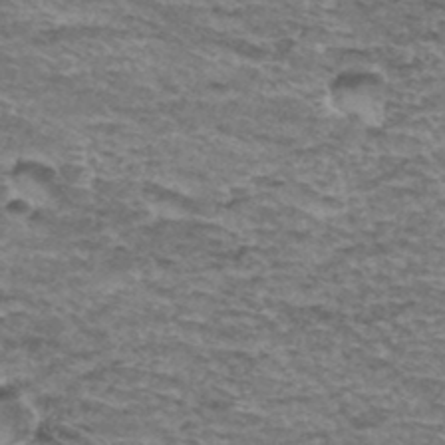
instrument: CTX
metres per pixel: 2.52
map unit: Hto
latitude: 36.8191
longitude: -43.0459
